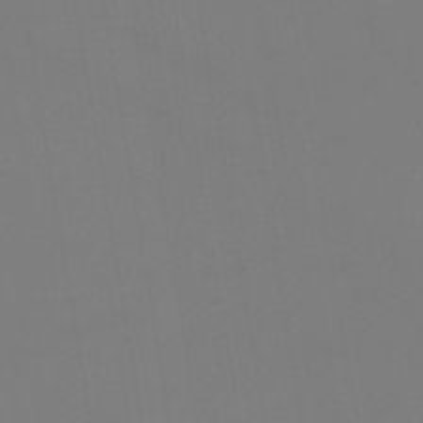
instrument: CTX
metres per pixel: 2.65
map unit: lHb
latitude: -46.6707
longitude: 70.8786
